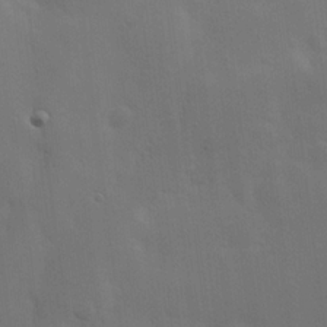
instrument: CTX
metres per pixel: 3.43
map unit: Hve
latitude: 19.7638
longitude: 150.8408
